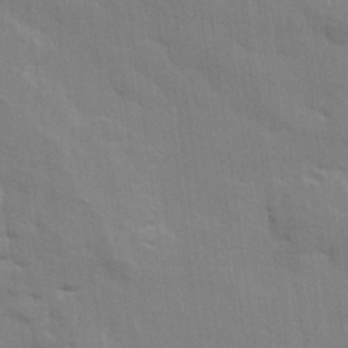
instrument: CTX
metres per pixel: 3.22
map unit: eHh
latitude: 24.5923
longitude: -79.3860
